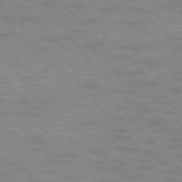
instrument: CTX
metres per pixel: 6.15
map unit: Ap
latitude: -76.4629
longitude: -61.1403
